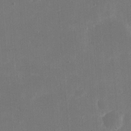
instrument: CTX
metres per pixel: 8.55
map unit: eHh
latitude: 19.9528
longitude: -67.8205
